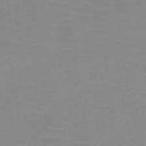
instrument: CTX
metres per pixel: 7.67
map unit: HNb
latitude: -49.6155
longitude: -48.7057
